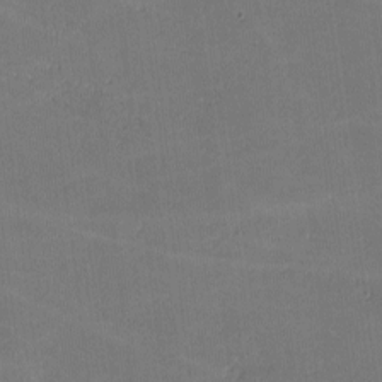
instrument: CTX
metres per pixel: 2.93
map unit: lHvf
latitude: -10.4629
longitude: -104.2712
